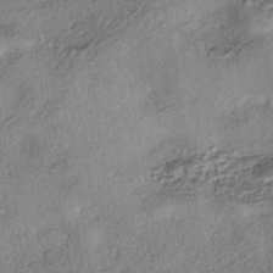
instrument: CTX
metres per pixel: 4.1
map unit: eHh
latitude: -42.1038
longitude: 120.3117
